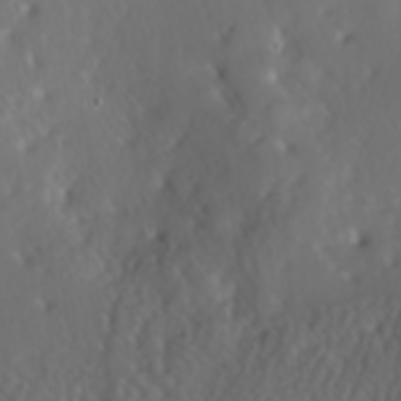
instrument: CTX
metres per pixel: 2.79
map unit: lAa
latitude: -7.0108
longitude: -124.1011
